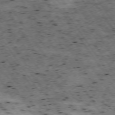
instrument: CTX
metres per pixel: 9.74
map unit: Hpe
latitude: -74.2929
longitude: 3.6154
